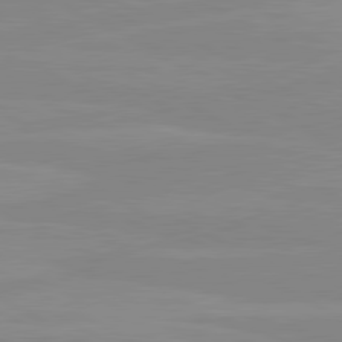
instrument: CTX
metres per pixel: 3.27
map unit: lApd
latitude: 80.6868
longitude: -176.3845
